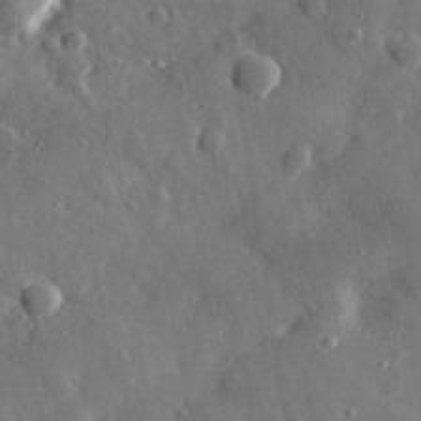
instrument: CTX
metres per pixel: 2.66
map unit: eHh
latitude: 35.0080
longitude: -80.7246
